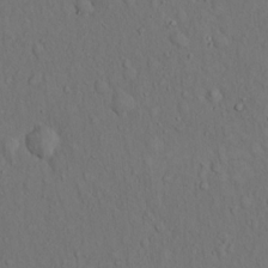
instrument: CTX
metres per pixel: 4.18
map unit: Hto
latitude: 15.0081
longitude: -61.8394
